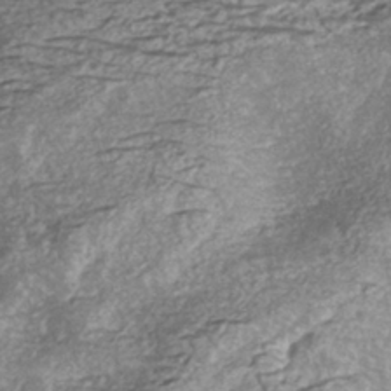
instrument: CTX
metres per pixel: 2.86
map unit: ANa
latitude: -41.1620
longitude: 105.1053
